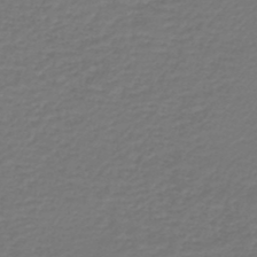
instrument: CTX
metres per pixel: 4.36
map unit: lHb
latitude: -46.6518
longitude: 63.1053
